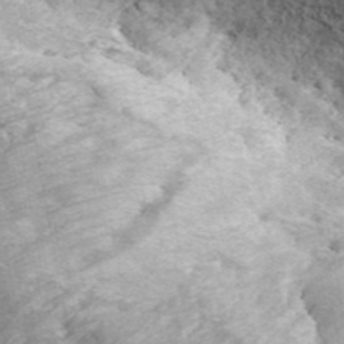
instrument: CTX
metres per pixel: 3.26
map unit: ANa
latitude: 45.9528
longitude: 37.6344
